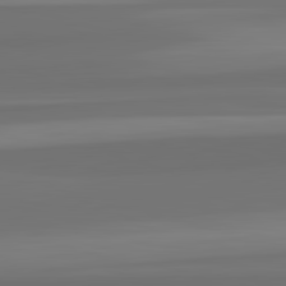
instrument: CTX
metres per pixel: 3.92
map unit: lApd
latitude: 82.8757
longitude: 164.9731
